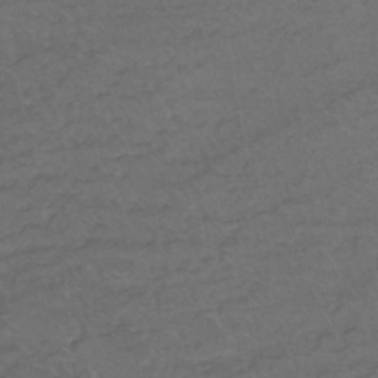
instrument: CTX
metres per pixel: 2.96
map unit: eHh
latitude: -44.1984
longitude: -28.6679
